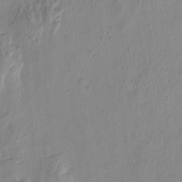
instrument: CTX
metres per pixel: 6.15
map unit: Htu
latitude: -4.0472
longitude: -177.2537
